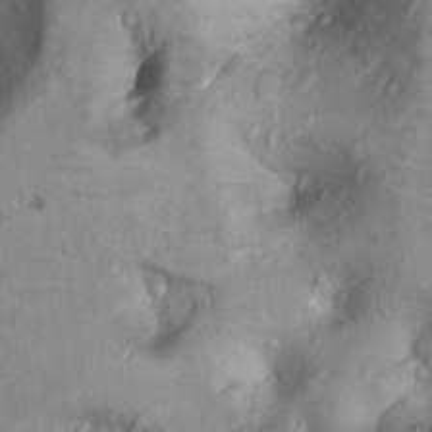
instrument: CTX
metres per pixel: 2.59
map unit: Ht
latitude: 9.2915
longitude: -31.9528
